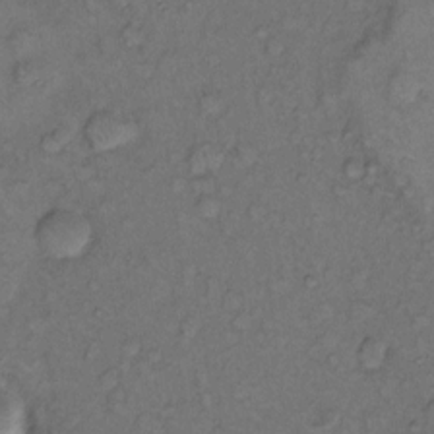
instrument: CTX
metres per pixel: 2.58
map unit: eHh
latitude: 10.8947
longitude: -62.3468
